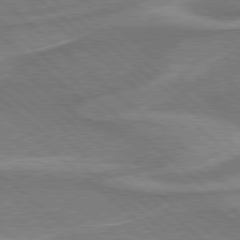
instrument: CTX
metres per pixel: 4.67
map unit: Hpe
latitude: 78.0255
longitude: -153.0648
